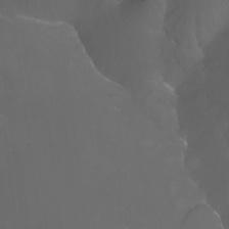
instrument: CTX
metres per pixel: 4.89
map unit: Nhu
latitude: -7.5966
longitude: -74.2145
